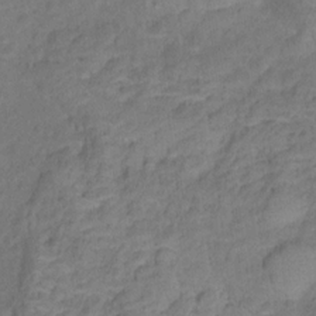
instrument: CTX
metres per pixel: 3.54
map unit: Ht
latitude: 12.1578
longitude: -40.1955
